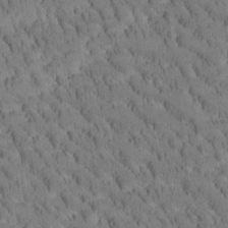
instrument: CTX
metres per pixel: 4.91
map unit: Htu
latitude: -3.7288
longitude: 172.4629
